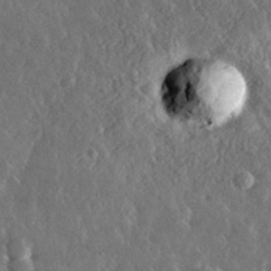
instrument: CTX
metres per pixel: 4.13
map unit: lHvf
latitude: 33.1970
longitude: -90.1389
